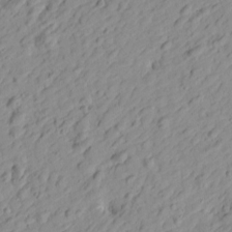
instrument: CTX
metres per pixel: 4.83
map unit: Htu
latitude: -0.3496
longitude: -175.1970
